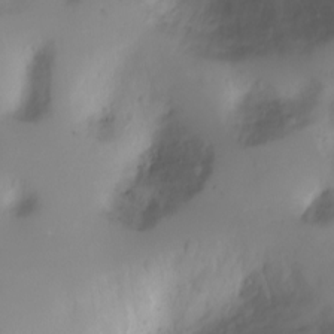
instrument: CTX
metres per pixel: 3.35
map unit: Ht
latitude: -4.2172
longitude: -29.2159
